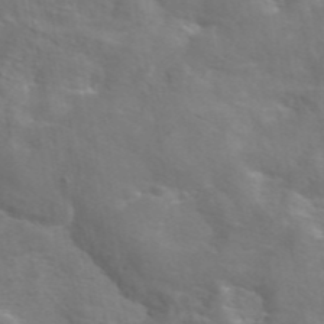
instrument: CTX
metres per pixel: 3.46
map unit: eAb
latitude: 45.1025
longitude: 125.4832
